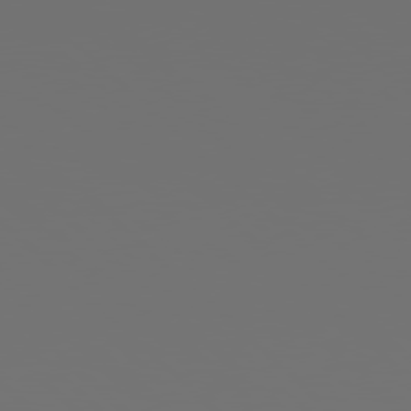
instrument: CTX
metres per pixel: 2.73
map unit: Hpe
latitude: 77.8394
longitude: -177.1214
